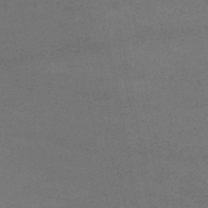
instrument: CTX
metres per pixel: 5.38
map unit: lHb
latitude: -38.6330
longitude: 73.4454
